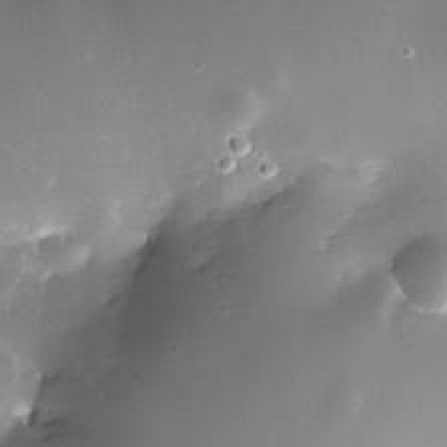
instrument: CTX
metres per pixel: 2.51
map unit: Nhe
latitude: -33.0865
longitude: -117.4238
